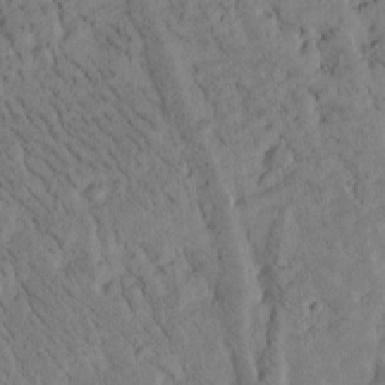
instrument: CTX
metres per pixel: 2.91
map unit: Htu
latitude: -3.8611
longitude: 173.7477
